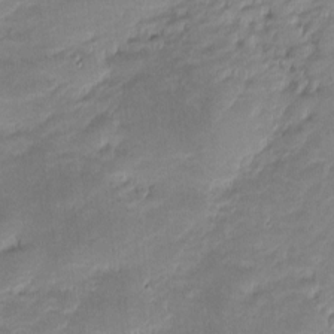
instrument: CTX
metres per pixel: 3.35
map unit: eHh
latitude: -1.7289
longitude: -86.0633
